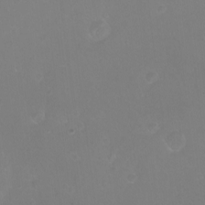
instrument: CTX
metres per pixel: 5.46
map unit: eHh
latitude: -11.0487
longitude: -64.7057
